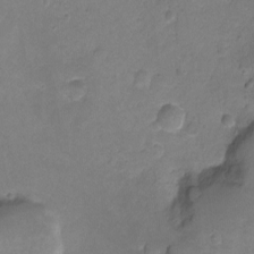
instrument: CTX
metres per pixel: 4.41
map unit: Nhu
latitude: -7.5021
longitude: -40.3845
